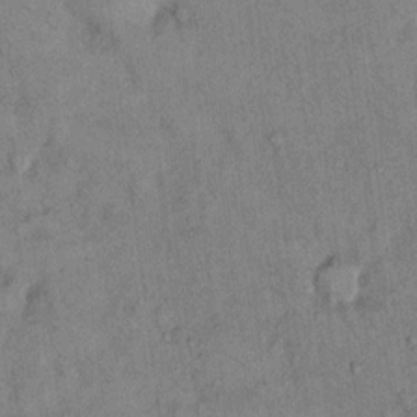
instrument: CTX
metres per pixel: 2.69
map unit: Hto
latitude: 13.2726
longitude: -59.0459
